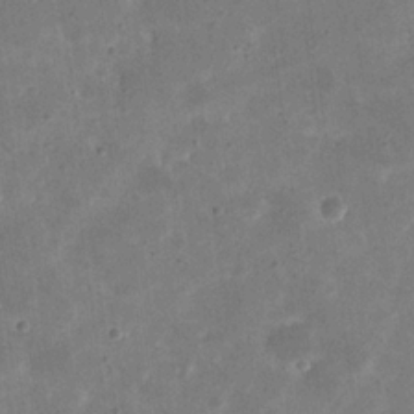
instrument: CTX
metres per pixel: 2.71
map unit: eHh
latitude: 21.9528
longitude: -66.5734
